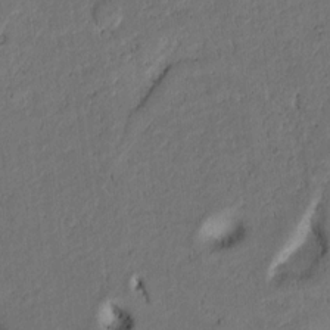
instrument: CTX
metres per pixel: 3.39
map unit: lAvf
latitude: 9.2537
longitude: 166.5763
